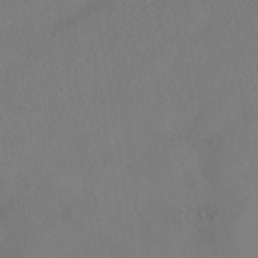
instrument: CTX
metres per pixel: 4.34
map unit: HNhu
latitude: -40.5385
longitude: 101.1431
